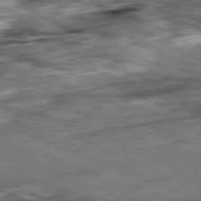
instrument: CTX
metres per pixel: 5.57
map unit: Ap
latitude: -81.6722
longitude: -82.4412
